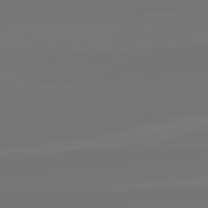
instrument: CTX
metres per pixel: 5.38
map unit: lApd
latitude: 82.5923
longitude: 152.3306
